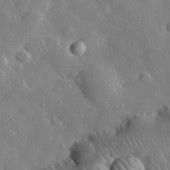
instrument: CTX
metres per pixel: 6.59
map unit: lHvf
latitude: 32.9325
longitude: -84.8758
